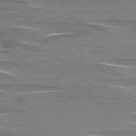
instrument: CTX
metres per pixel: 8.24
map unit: lApd
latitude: 76.3845
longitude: -81.3104
